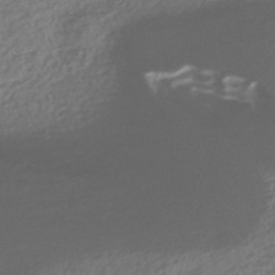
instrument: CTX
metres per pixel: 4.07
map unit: HNhu
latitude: -42.0472
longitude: 98.2739
